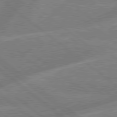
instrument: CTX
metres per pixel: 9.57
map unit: Hpe
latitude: 79.1592
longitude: -152.9703
